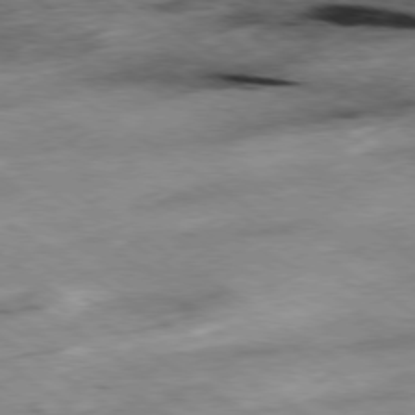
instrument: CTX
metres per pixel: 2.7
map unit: Hpe
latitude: -78.7841
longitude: -21.0459
